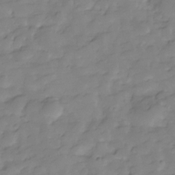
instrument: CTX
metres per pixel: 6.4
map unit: Hve
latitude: -29.1053
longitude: 91.5210
